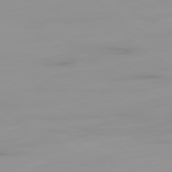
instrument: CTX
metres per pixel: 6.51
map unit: Ap
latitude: -79.4265
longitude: -94.9703
